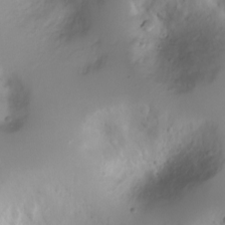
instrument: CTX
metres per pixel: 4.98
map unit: Ht
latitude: -4.0472
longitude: -29.2159
